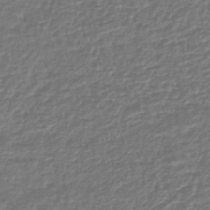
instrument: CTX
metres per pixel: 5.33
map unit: lHb
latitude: -42.7274
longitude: 71.9367
